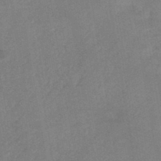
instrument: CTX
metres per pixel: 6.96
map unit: HNb
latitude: -44.5385
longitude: -38.4790
